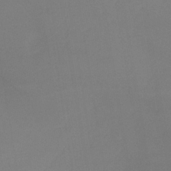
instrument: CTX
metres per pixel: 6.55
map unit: lHb
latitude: -37.6532
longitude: 74.4818
